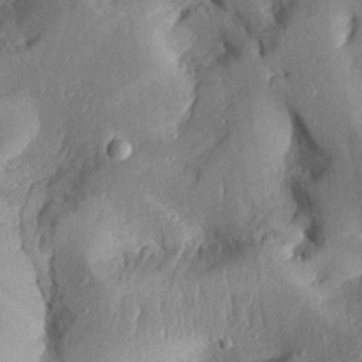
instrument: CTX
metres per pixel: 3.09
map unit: Aa
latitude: 29.5560
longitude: -132.0444
